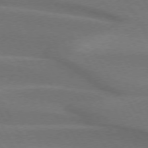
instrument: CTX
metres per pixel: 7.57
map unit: lApd
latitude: 74.2900
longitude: -65.1781
